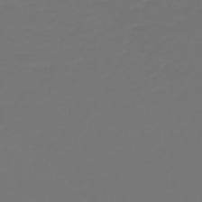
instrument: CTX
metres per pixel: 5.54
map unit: HNb
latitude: -47.8611
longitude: 56.7463
